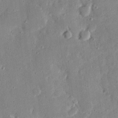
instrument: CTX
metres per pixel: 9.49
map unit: eHh
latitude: 24.1577
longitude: -88.9514
